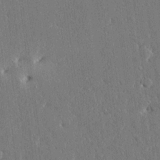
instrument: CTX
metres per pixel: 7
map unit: Ave
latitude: 16.3467
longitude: -140.1199
